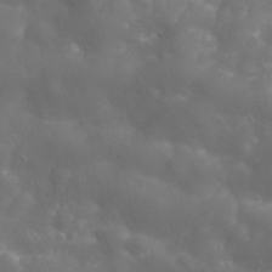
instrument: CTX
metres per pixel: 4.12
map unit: Nhu
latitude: 24.4412
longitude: -61.5371
